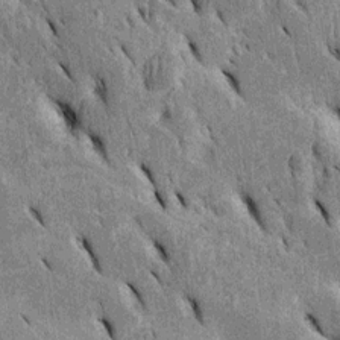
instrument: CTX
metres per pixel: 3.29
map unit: Htu
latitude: -2.7085
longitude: 151.7288
